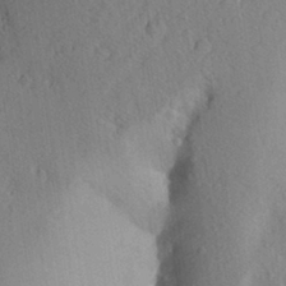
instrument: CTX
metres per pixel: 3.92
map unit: Aa
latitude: 28.5923
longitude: -148.2711
